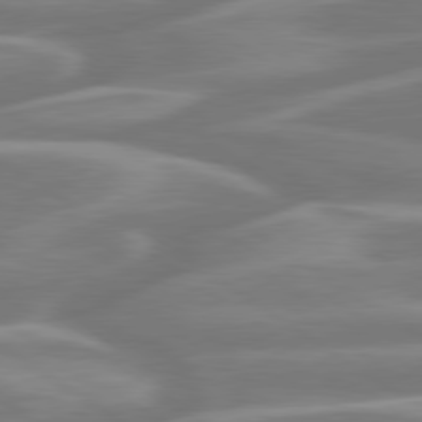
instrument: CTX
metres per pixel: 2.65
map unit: lApd
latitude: 79.7639
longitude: -127.2348
